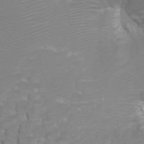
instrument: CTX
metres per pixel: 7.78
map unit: Htu
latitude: -5.5021
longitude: -72.2901
